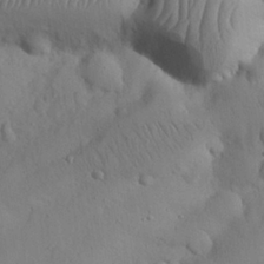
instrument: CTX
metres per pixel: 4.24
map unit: Nhu
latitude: 26.1956
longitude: -72.3279
